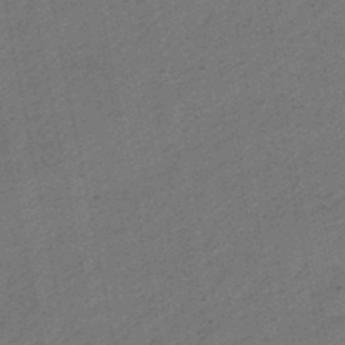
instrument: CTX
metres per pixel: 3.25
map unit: lHb
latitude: -47.8422
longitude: 77.0109
